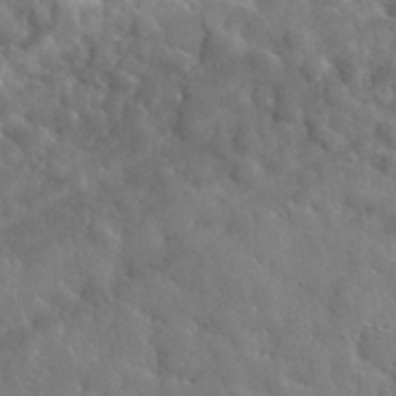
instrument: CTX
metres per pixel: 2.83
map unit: lHvf
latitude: 35.4048
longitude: -87.1214
